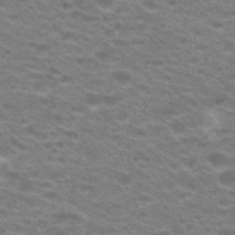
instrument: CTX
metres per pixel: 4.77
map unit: Hto
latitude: 21.5182
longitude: -37.4805
